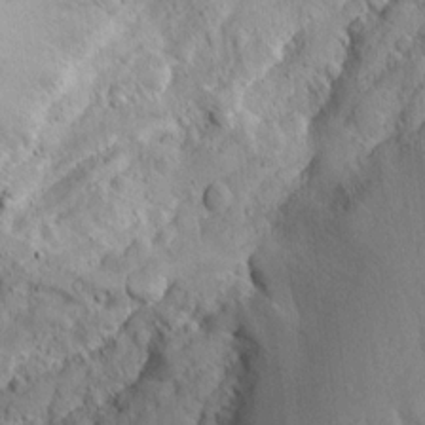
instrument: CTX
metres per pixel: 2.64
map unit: Ave
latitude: 14.0444
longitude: -139.5182
